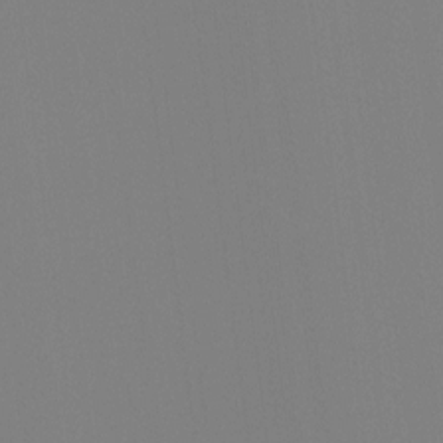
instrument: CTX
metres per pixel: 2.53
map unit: Hto
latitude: -8.1984
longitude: -48.7624
